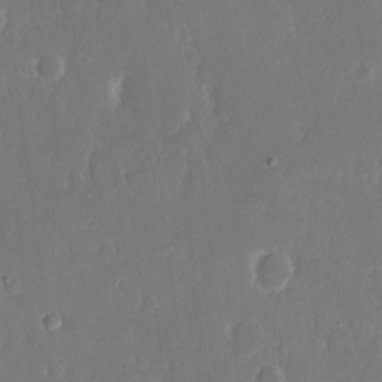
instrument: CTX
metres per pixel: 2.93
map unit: eHh
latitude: 15.2537
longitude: -72.4790
